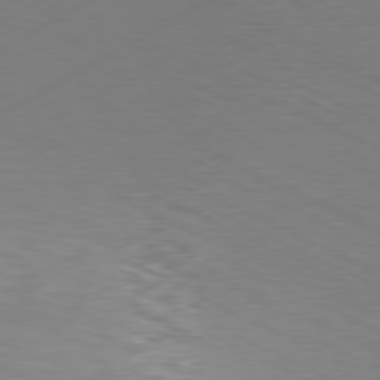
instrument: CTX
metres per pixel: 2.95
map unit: Hpe
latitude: -81.6155
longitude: 14.3873
